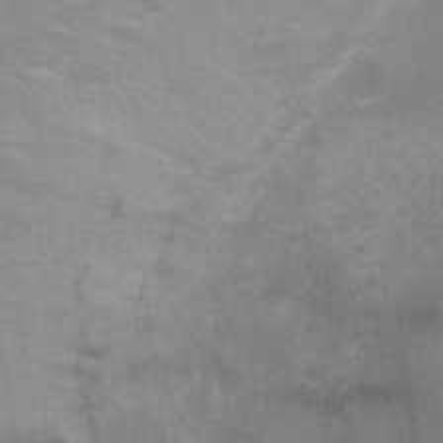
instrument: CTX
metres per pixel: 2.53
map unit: Ht
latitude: -0.4062
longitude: -17.5182
